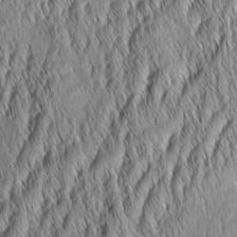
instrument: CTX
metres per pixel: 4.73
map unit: Aa
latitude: 6.5924
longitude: -130.1956
